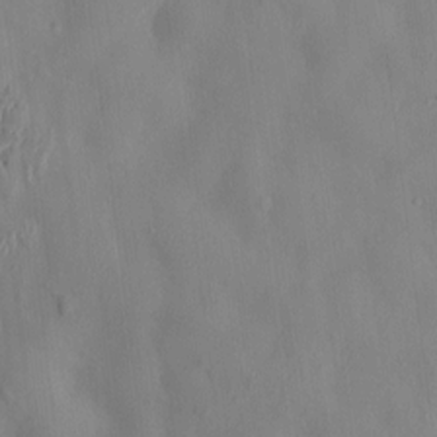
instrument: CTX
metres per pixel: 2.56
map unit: HNhu
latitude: 5.0647
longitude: -4.6113
